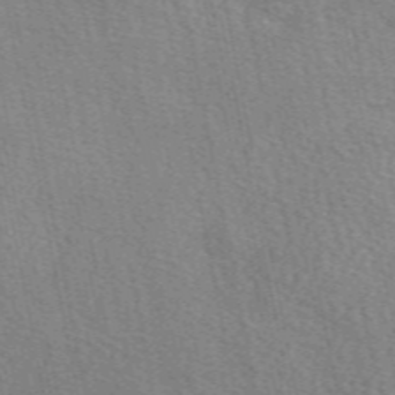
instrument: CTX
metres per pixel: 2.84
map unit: eAb
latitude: 50.3278
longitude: 108.5763
